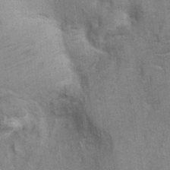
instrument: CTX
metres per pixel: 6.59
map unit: Ht
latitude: -0.4440
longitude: -15.8206
